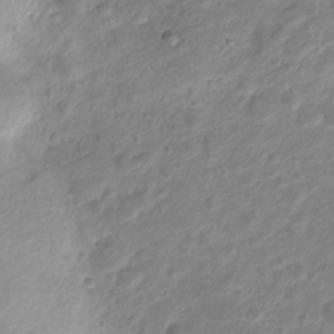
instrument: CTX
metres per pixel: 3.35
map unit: Nve
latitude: -19.8044
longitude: 105.6910
